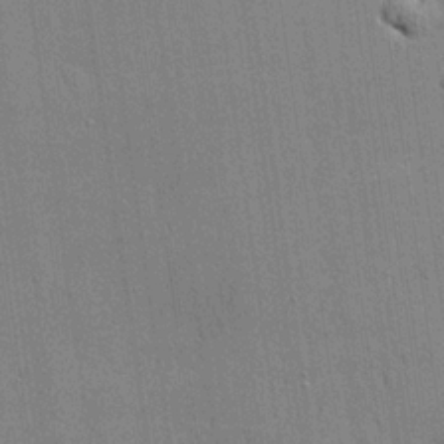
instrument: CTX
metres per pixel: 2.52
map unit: lHvf
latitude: 20.1200
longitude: 143.1242
